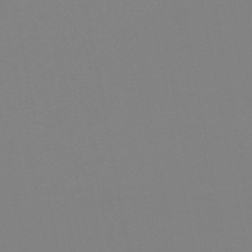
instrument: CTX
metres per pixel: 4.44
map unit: HNb
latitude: -54.5763
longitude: -49.1781
